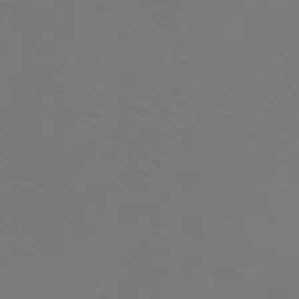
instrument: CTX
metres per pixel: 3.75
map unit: Htu
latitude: -13.3321
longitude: -48.1767
